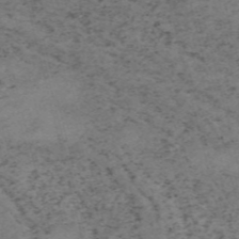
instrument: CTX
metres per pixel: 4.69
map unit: HNb
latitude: -55.1809
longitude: -46.4790
